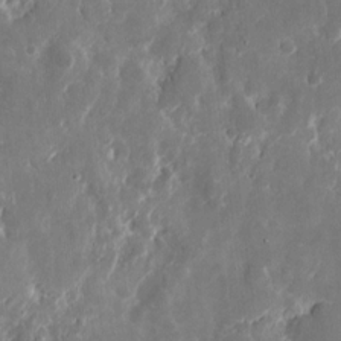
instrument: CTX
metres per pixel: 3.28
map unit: eHh
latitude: 11.0459
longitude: -71.9339
